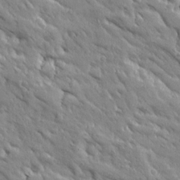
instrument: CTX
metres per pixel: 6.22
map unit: Ave
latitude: 19.9339
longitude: -136.0633
